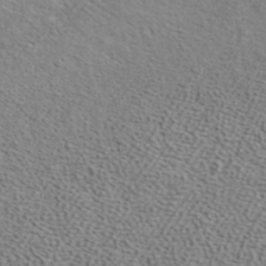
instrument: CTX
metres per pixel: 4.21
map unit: ANa
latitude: 39.7638
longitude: 21.2376
